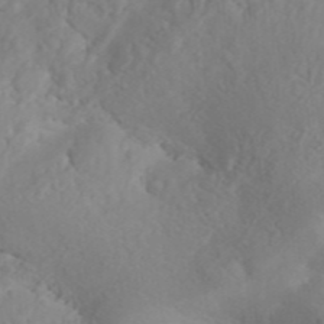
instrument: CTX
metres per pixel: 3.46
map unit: ANa
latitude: 44.3279
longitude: 37.5777
